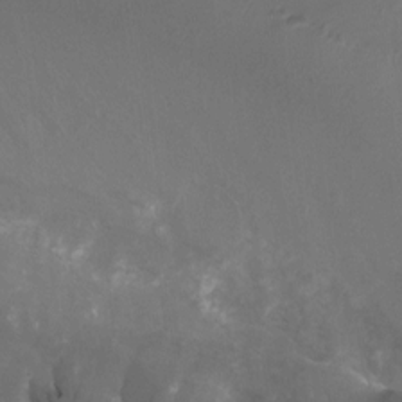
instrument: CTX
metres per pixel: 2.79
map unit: Nhu
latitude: -15.0298
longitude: -57.4426
